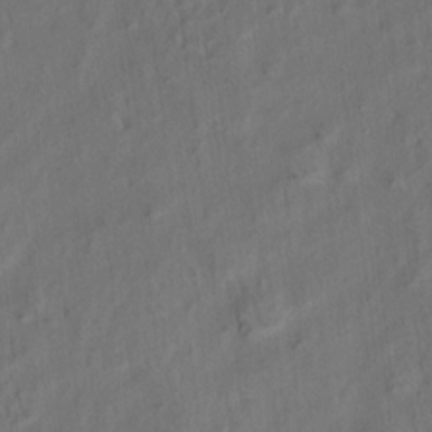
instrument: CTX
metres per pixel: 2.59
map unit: eHh
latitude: 6.2711
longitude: -77.0647
